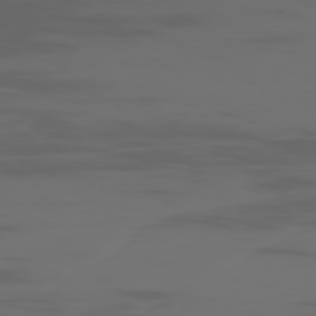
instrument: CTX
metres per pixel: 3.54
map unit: Ap
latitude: -78.4818
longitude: -79.8206
